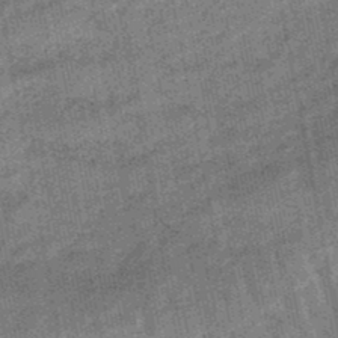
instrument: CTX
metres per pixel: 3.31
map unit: lHb
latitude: -47.7666
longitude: 77.7856
